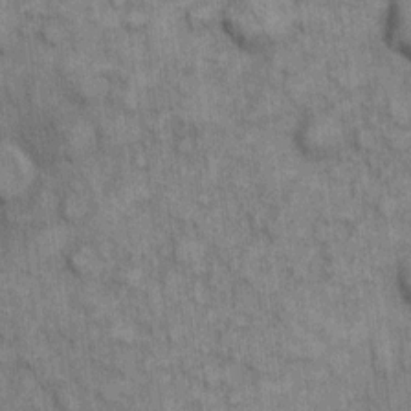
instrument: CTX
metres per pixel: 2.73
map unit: eHh
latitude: 7.3293
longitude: -64.5546
